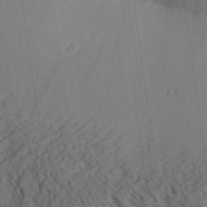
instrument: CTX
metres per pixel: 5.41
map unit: Aa
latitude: 30.3845
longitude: -140.7246
